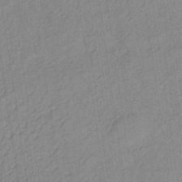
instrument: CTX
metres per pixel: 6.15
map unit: lHb
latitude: -34.5196
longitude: 71.7667
